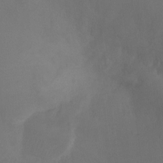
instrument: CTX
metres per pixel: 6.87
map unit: Ht
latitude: -9.4265
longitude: -33.4049
